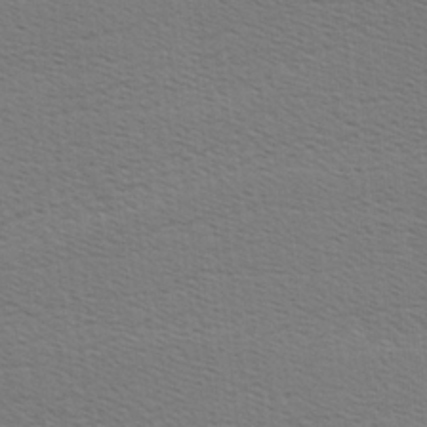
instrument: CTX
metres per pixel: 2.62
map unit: Hve
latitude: 2.6679
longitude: -125.2725
